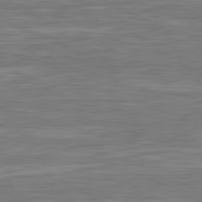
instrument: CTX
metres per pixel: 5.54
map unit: lApd
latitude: 81.2726
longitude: -173.8961
